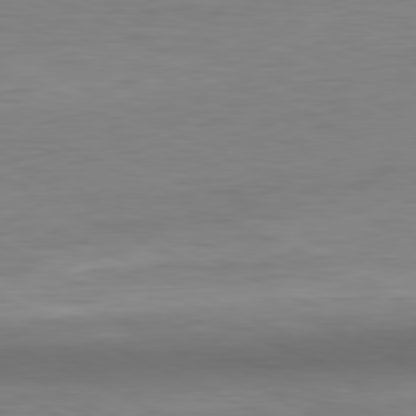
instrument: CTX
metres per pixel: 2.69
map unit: Ap
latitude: -81.2187
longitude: -77.0458
